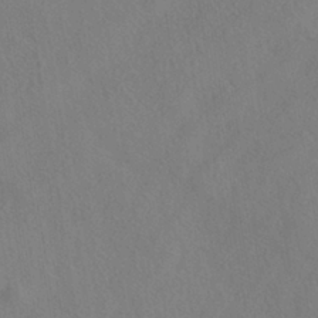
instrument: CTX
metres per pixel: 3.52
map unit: HNhu
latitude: -39.5210
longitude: 100.9541
